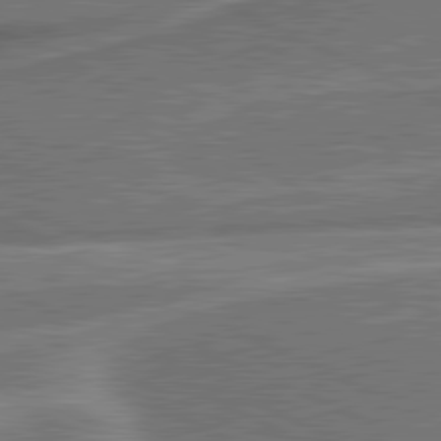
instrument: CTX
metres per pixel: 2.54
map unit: lApd
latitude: 81.1781
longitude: 140.3873
